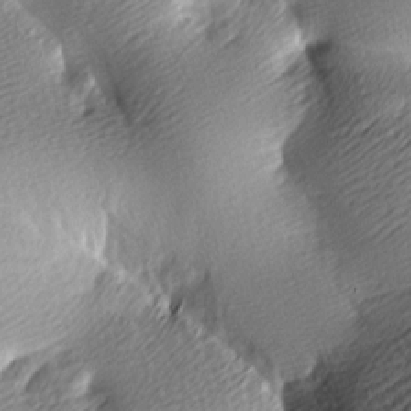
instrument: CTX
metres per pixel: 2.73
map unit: lAa
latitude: -9.4643
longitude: -126.1578
